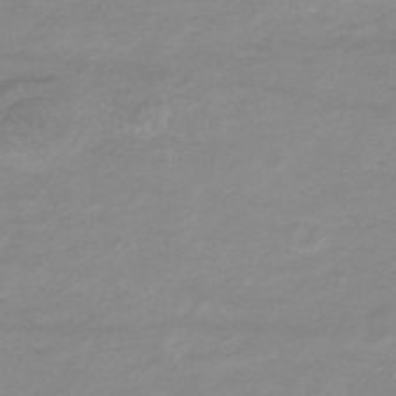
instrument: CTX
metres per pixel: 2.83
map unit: lHb
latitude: -33.8045
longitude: 70.2551
